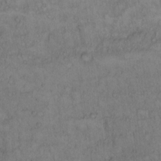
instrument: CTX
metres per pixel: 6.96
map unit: Hto
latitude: 12.8947
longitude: -57.4615
